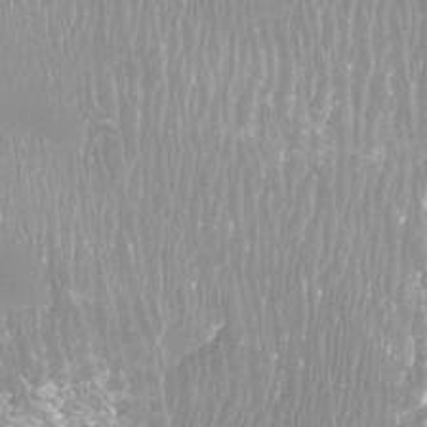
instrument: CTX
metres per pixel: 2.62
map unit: Htu
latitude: -8.5385
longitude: -75.6127
